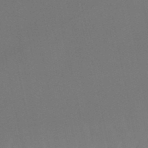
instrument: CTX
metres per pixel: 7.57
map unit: eHb
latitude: -49.7667
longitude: 77.0675
